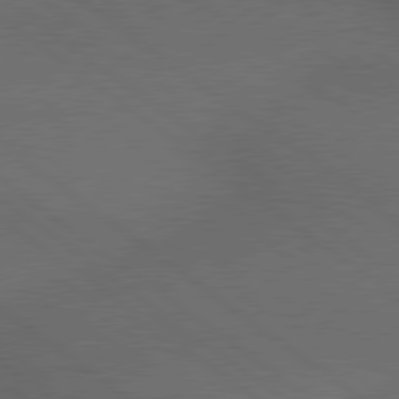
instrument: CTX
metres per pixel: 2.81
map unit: lApd
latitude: 79.4805
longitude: -176.7435
